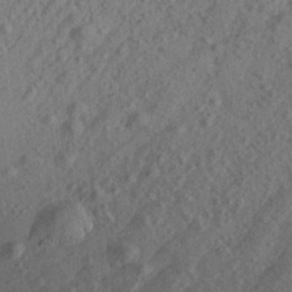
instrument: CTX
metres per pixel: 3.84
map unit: Aa
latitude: 23.9717
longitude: -143.6127
